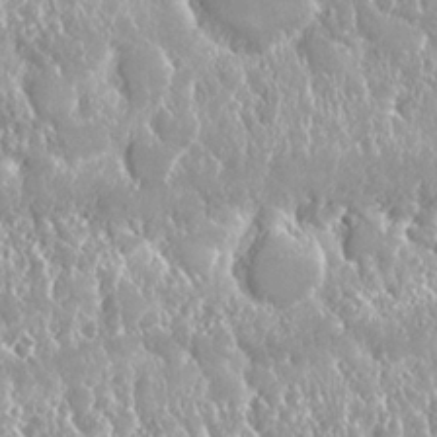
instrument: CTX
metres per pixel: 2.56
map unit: Nhu
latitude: 24.9702
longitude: -60.4790
